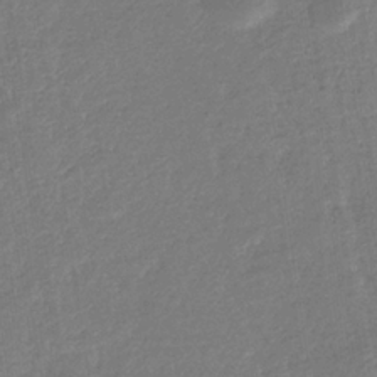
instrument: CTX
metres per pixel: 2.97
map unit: eHb
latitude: -34.9542
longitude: 77.1998
